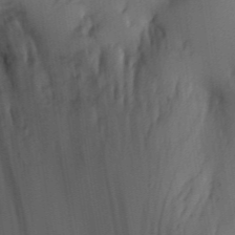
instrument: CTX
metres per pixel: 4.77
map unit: eHh
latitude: 5.1403
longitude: -73.9339
